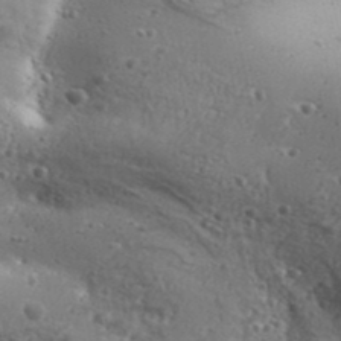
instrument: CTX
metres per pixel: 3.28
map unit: Aa
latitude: 32.4979
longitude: -134.3278
